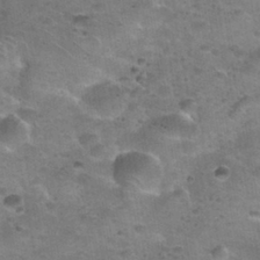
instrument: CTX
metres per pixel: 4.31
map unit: Nhu
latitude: 31.3293
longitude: -52.7058
